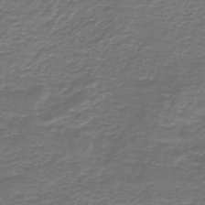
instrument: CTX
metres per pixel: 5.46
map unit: lHb
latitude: -42.9352
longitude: 57.1620
